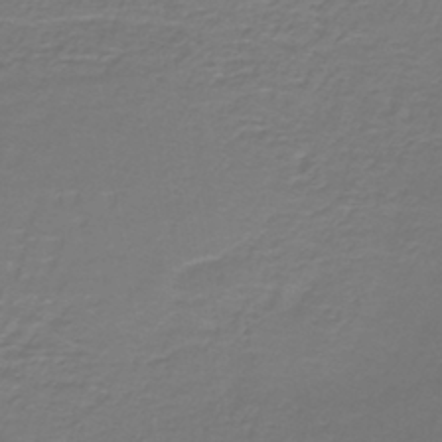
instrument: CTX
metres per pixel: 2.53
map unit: lHb
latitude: -41.9745
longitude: 57.1998
